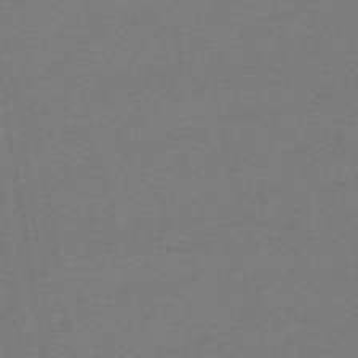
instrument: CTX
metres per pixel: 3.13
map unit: lHb
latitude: -42.8030
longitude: 71.3132
